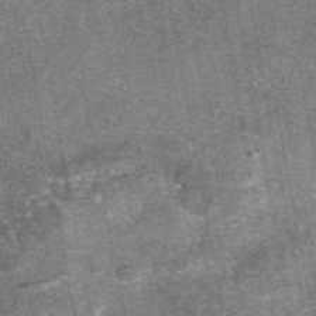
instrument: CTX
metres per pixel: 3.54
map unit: eAb
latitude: 47.6694
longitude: 106.8975
